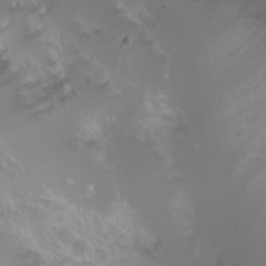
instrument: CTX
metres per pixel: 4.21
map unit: eHh
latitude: 1.6505
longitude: -54.2900
